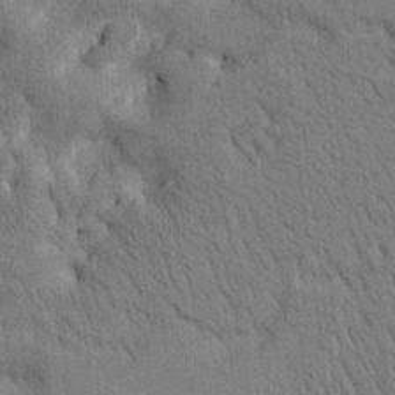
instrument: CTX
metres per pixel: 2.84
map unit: Htu
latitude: 0.8002
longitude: 174.1227
